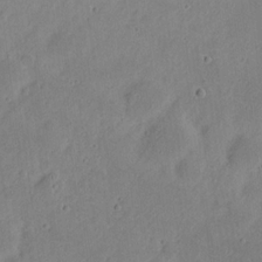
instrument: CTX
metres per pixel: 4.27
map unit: eHh
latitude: 21.2726
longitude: -70.7057
